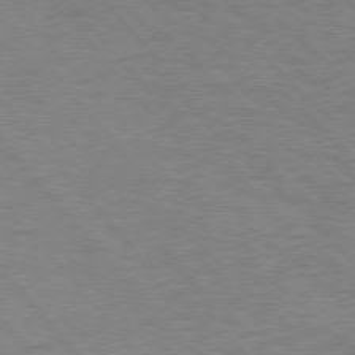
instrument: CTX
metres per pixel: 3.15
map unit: Hpe
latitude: 76.7246
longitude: -153.2537
